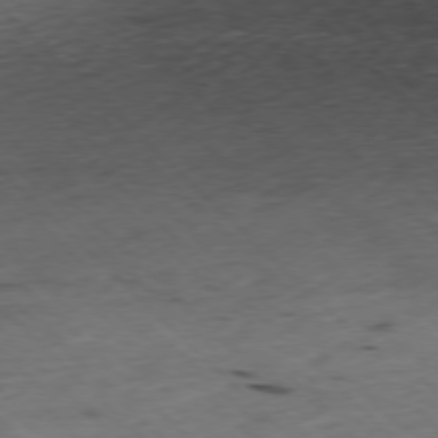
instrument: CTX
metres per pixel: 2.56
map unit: Ap
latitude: -77.5966
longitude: -61.1025
